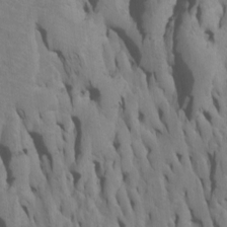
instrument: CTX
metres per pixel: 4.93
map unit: Htu
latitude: -6.8219
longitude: 144.8786
